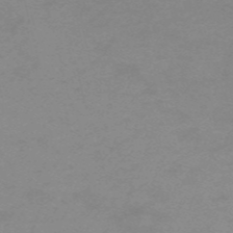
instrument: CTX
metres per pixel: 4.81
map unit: HNb
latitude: -55.8045
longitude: -40.8946
